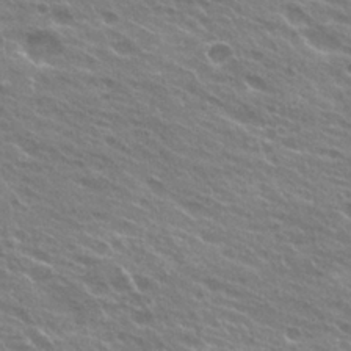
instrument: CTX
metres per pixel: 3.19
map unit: Hto
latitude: 25.1403
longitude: -37.8772
